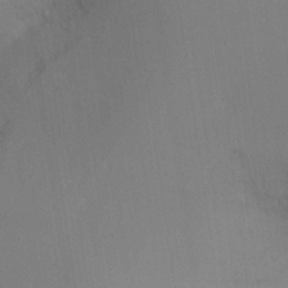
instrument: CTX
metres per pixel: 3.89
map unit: Ht
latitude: -16.9920
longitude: -47.5938
